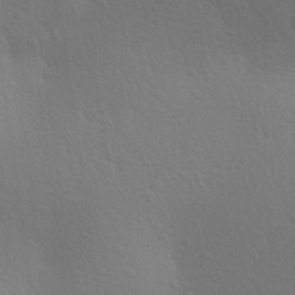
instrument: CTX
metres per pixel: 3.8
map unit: Aa
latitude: 27.7450
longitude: -144.2900
